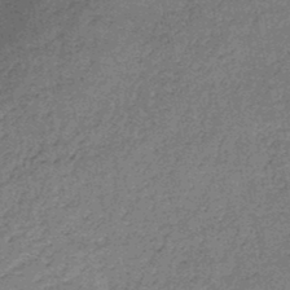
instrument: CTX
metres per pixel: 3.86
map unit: HNb
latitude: -46.0472
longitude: -36.6302
